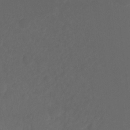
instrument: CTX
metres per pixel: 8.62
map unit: Ht
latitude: -9.8989
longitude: -35.6316
